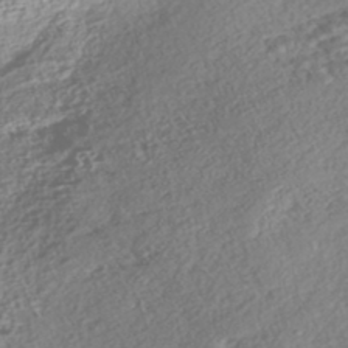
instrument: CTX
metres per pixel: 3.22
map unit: Nhe
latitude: -47.4076
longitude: -172.5356
